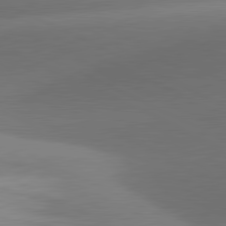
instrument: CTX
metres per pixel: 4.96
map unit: lApd
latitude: 81.4048
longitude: 134.8597
